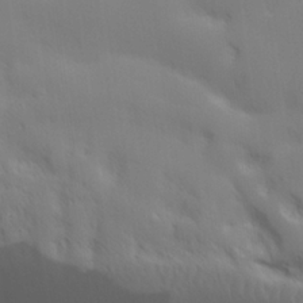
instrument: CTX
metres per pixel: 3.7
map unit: lHvf
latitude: 24.6490
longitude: 140.9164
